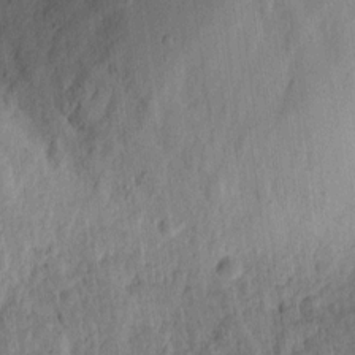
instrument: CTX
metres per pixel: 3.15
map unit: eHh
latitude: 11.5749
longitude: -73.5372
